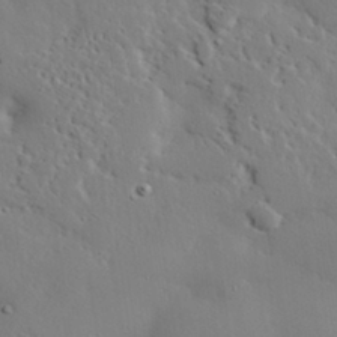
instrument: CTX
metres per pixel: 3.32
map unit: eHh
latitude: 29.6883
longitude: -82.5356
